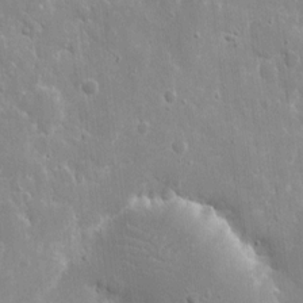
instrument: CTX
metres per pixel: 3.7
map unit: eHh
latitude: 9.4615
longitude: -69.8772
